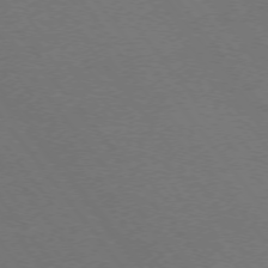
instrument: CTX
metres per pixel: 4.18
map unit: Ap
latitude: -75.5966
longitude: -74.9892
